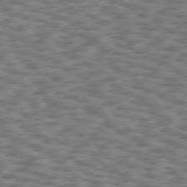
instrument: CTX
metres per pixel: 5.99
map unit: Hpe
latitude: 75.5749
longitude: -134.4601
